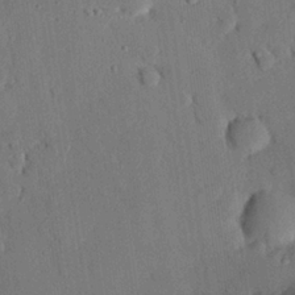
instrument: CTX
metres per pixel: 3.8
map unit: eHh
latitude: 25.8016
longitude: -79.6883
